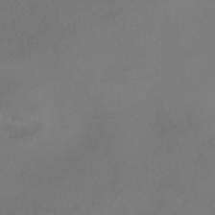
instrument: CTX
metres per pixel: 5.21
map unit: HNhu
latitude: -41.6533
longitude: 106.8030
